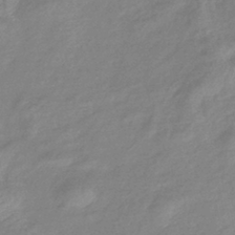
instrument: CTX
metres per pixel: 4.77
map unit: eHb
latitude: -40.6896
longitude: 81.7856
